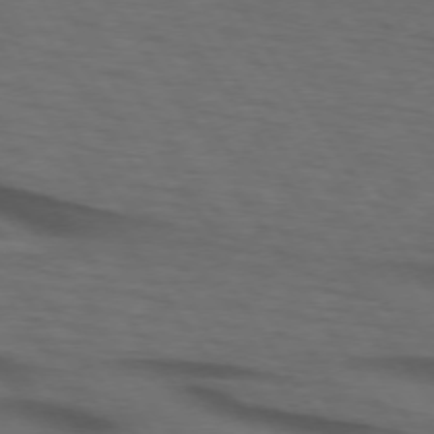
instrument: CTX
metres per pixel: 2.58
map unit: lApd
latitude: 73.6316
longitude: -74.4412
